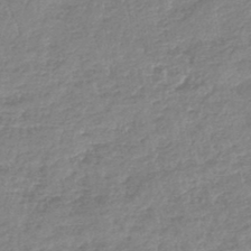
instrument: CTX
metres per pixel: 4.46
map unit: lHb
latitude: -44.8597
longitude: 71.7667
